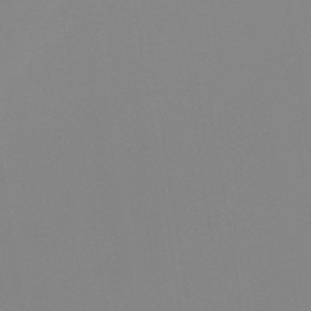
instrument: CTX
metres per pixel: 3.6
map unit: eHb
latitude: -29.9178
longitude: 70.7085
